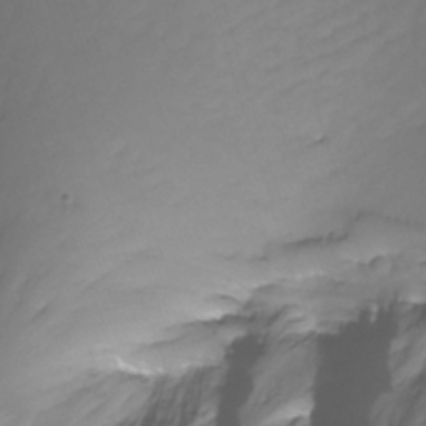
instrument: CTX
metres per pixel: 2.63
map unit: Nhu
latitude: -13.8611
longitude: -53.3293
